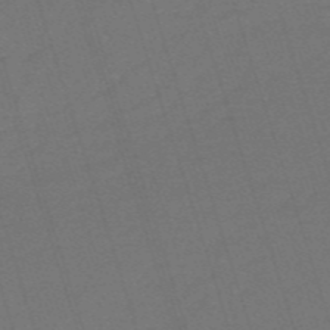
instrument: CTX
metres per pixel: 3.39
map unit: HNb
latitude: -55.6344
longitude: -44.9513
